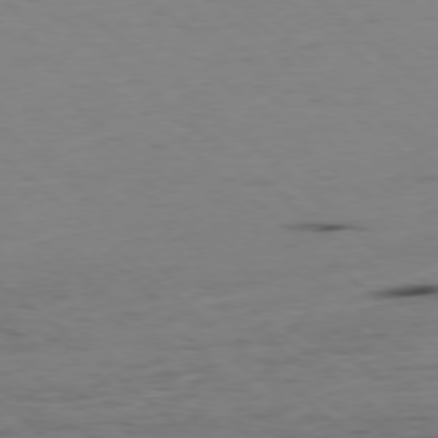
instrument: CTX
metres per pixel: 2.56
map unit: Hpe
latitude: -78.2928
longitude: 16.0283
